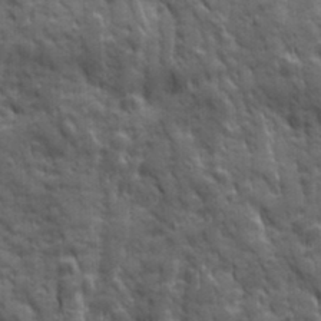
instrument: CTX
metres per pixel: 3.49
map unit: Ave
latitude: 19.4804
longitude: -133.3104
